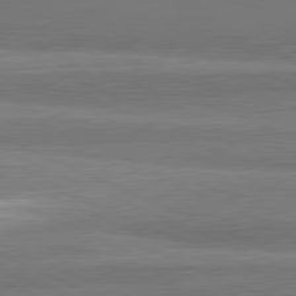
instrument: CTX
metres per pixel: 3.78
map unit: lApd
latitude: 82.0444
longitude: 175.1998
